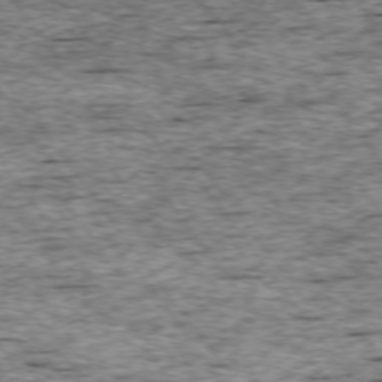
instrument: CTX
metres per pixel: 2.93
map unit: Ap
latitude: -74.9920
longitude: -87.6883
